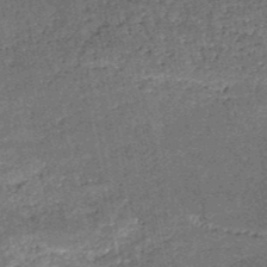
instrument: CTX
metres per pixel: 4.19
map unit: HNb
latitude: -51.2943
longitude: -49.2159
